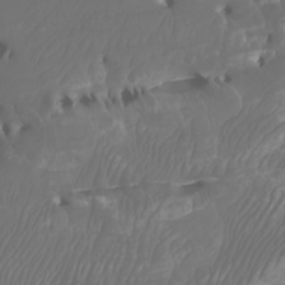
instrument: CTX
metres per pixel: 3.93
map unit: Htu
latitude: -5.2565
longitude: -73.9339
